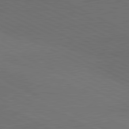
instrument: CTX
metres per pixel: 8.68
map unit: lApd
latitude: 81.2537
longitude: 149.3699
